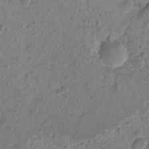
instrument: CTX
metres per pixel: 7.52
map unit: Nhu
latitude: -10.2173
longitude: -20.7813
